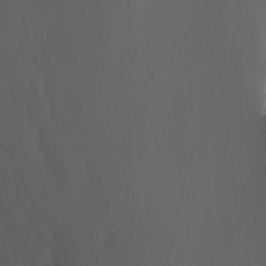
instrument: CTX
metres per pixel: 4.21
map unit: Nhu
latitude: -13.8045
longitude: -52.4223
